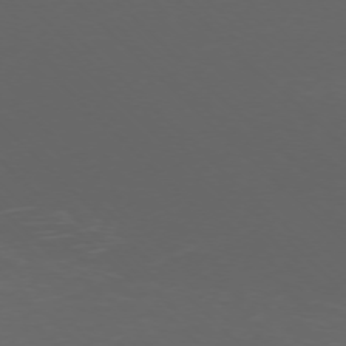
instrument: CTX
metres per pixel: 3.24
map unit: Ap
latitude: -75.8990
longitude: -68.2334
